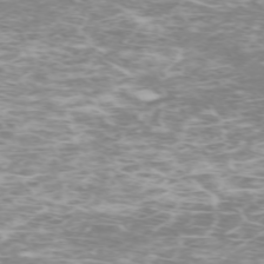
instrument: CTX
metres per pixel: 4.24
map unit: Hpe
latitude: -71.7478
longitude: 8.1417
